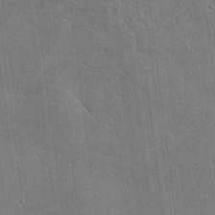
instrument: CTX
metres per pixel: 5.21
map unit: lHvf
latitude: -9.2943
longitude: -101.0836
